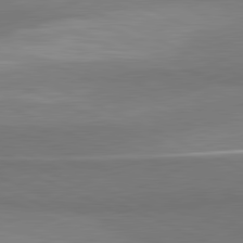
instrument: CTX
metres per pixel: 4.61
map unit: lApd
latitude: 81.5749
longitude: 156.4629
